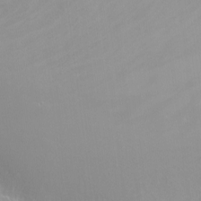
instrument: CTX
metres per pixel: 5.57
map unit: Ht
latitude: -9.2187
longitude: -45.5749
